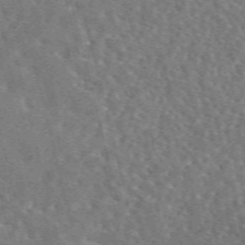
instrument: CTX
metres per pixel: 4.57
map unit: eAb
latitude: 44.7435
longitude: 111.3509
